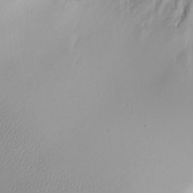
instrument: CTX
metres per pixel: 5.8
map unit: eHh
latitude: -8.2550
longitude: -69.6883
